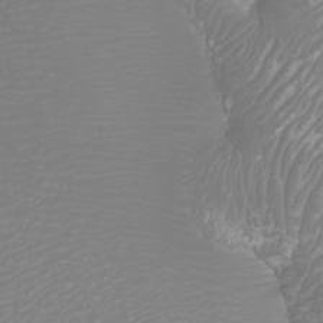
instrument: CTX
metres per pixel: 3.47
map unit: Htu
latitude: -4.5951
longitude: -72.5546
